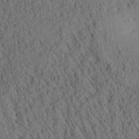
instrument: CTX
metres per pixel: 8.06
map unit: Aa
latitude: 25.9717
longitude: -135.0269
